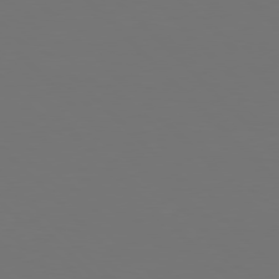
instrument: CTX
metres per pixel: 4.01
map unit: Hpe
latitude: 77.1592
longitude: -171.1403
